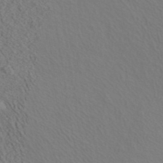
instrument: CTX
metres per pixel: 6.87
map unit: ANa
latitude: 39.1970
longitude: 21.9556
